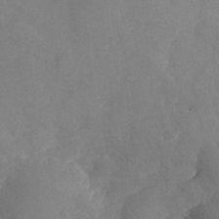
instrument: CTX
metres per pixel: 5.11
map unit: Nhu
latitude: -24.2172
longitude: -57.1214
